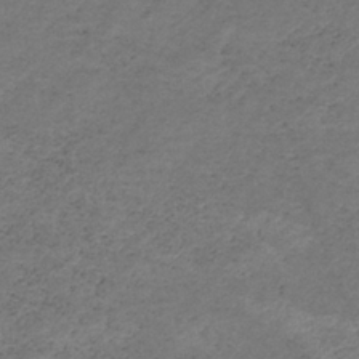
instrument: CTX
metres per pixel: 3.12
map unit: HNb
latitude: -32.5196
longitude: 61.1620
